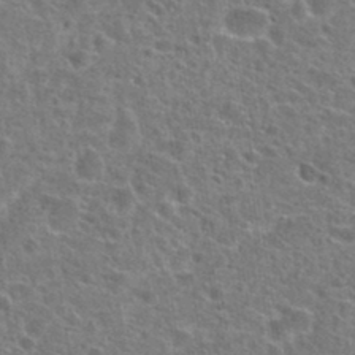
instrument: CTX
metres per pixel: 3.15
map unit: Hto
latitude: 24.3845
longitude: -47.2159
